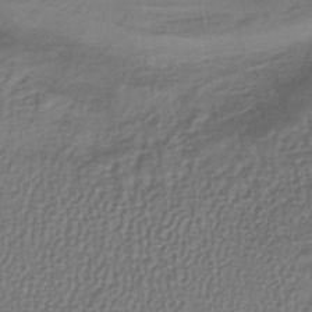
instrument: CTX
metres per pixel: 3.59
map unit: lHb
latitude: -38.6708
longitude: 61.8233
